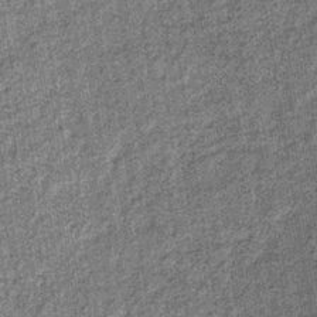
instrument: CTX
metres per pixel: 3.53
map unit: lHb
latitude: -37.2753
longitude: 64.3495
